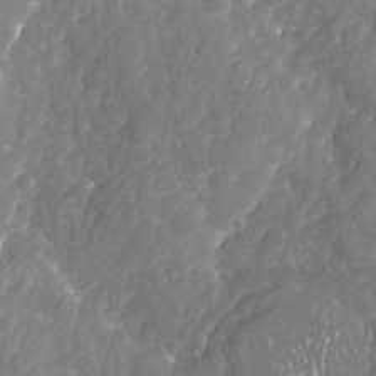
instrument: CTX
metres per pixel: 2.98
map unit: Nhu
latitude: -19.4454
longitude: -57.5749
